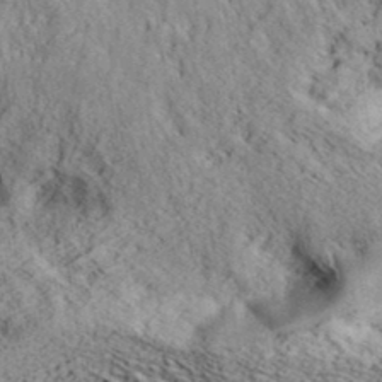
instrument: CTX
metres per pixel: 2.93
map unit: eHh
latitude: 36.8569
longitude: -80.4412
